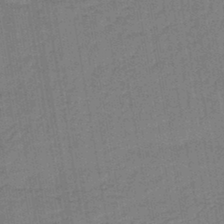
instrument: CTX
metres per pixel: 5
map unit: lHb
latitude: -42.9163
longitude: 63.0675
